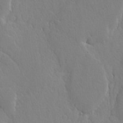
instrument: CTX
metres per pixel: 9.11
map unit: lAvf
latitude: -4.4062
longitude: -108.6112
